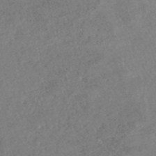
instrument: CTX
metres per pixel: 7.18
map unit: HNhu
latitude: -47.5021
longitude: 98.0661
